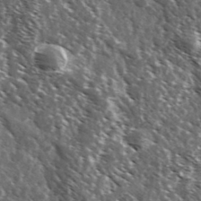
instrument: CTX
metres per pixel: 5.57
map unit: Ave
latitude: 37.2915
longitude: -108.5167
